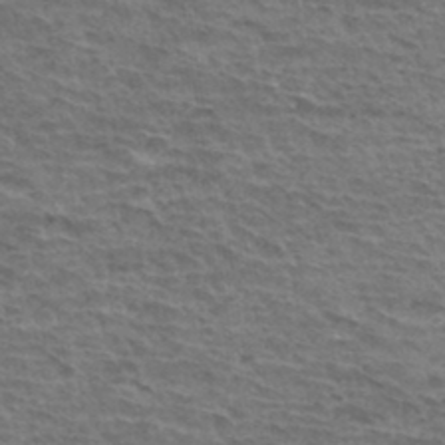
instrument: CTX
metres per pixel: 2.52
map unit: Hto
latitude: 34.8569
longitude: -43.8583
